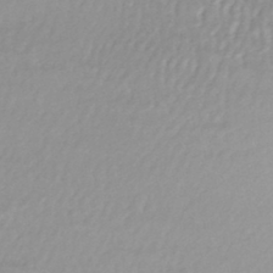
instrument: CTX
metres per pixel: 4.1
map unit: HNhu
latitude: -44.5007
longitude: 98.5763
